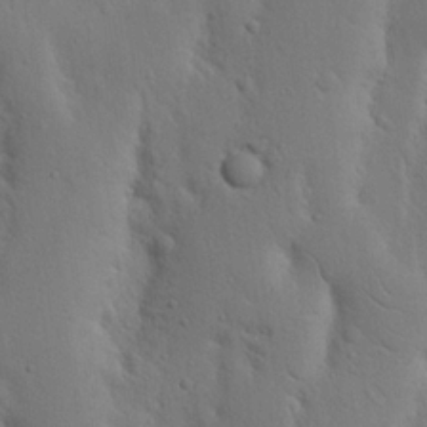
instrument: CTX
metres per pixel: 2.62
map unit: Nhu
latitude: 19.5371
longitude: -75.3860
